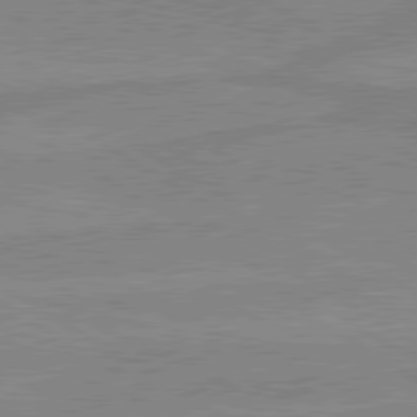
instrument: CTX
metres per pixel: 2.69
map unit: lApd
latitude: 80.0444
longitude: -175.5938
